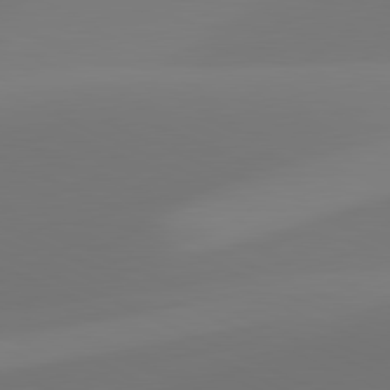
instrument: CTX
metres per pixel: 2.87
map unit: lApd
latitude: 81.4993
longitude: 128.2929
